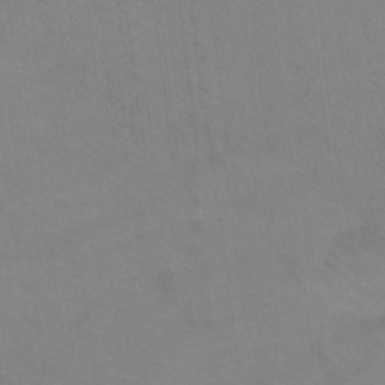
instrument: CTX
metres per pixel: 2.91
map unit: Ht
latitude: -9.5777
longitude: -38.9325
